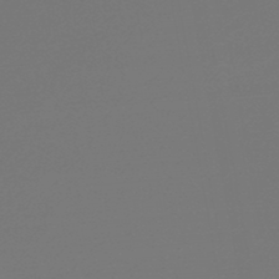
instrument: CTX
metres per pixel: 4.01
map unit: lHb
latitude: -47.1620
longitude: 65.8989
